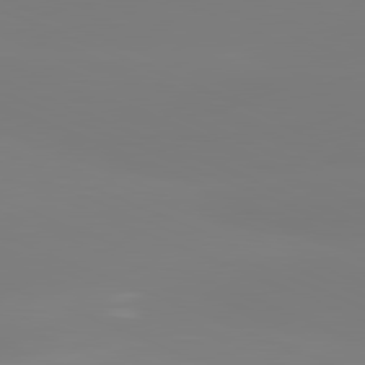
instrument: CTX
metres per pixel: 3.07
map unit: lApd
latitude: 81.5749
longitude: -159.3860
